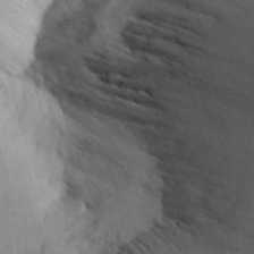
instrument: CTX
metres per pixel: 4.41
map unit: Aa
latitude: 30.2901
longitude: -142.6113
